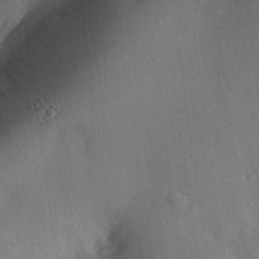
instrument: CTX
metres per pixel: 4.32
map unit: Aa
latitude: 29.3859
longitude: -144.1389
